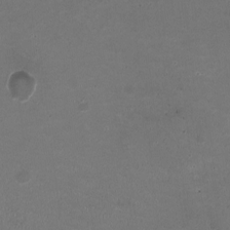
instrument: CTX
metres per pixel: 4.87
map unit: HNhu
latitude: -2.6707
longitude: -3.2915
